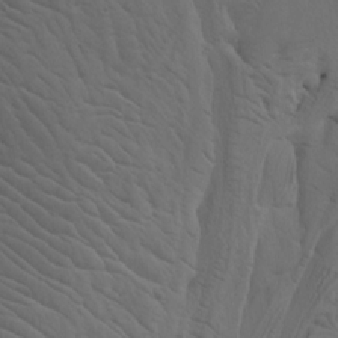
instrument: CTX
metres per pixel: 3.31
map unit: Htu
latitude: -7.8611
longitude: -66.9513
